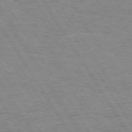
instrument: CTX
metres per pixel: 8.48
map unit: Hpe
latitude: 73.4994
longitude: -143.4427
